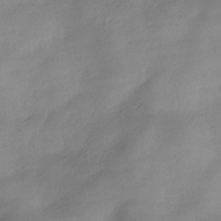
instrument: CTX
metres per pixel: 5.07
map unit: HNhu
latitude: -39.8423
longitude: 97.8045
